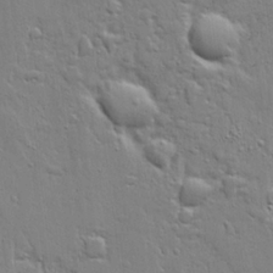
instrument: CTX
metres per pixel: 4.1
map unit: Ave
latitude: 20.4601
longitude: -127.6316
